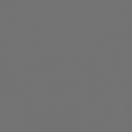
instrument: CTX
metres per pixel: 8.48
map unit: lHb
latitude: -46.1983
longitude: 71.6155
